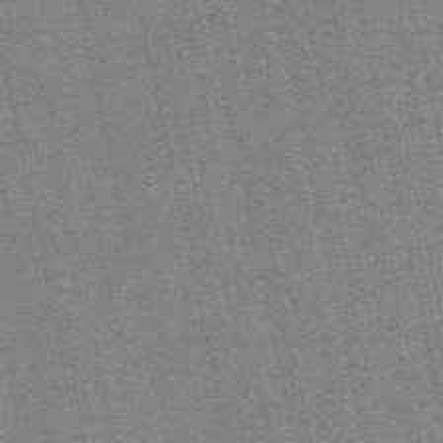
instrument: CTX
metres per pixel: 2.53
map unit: Nve
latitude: -57.7666
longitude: 50.2550
